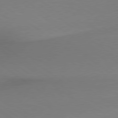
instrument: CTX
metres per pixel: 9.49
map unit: lApd
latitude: 79.1026
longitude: 178.8408
